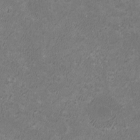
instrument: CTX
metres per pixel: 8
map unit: HNhu
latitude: 1.1025
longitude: -0.6112
